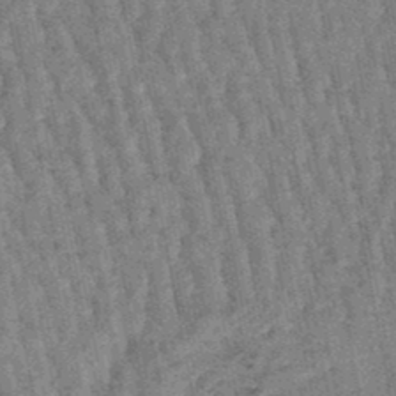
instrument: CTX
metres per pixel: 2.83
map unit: lHb
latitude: -47.2754
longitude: 77.8233
